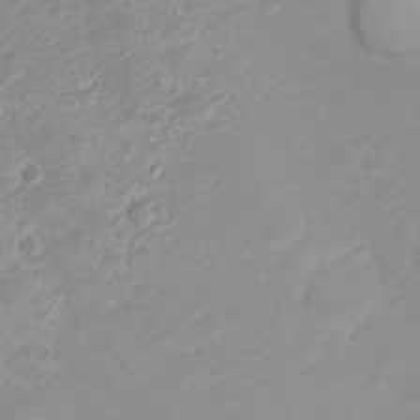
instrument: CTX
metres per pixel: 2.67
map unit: Nhu
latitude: 23.2348
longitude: -61.5749
